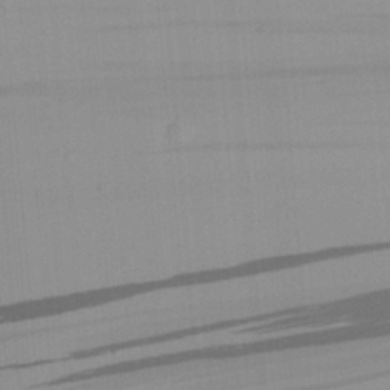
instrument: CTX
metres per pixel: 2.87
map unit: Aa
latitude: 26.4601
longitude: -131.6883
